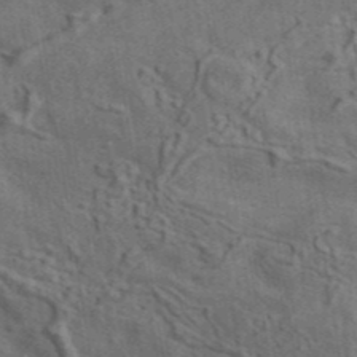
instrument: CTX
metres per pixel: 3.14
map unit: ANa
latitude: 41.5182
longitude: 13.9745
